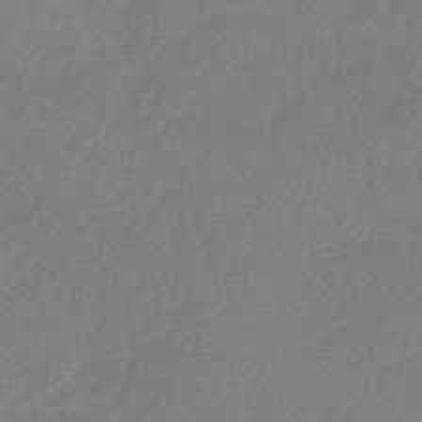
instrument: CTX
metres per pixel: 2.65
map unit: eHb
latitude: -31.0486
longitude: 66.8975
